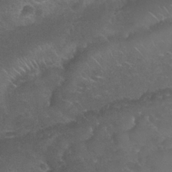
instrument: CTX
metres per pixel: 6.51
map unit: Nhu
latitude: 27.9906
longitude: -54.7813
